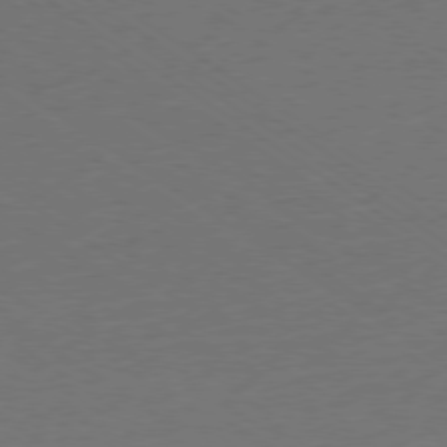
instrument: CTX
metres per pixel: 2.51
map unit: Ap
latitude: -78.7274
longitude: -94.5546
